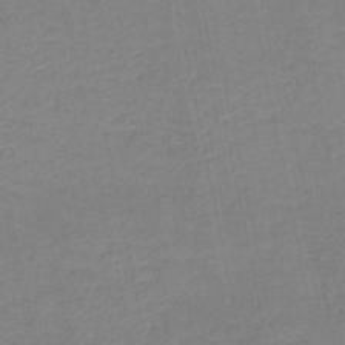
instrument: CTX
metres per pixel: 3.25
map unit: HNb
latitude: -49.9745
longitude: -48.9703
